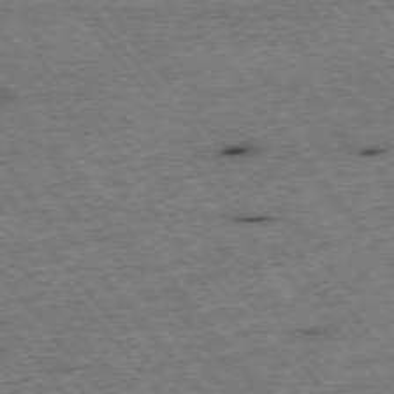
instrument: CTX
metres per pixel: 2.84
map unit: Hpe
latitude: -75.5777
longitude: -16.8002
